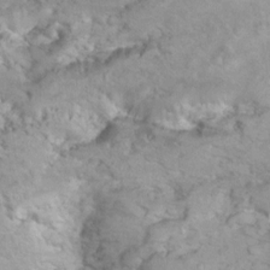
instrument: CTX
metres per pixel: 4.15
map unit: Hto
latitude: 7.5371
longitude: -30.8191
